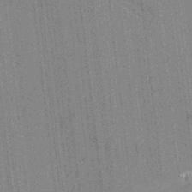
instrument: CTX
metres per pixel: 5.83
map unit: lAvf
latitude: -1.8423
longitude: -107.4993
